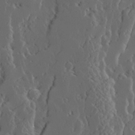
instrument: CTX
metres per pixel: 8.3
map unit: Ave
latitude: 14.3468
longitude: -136.5546
